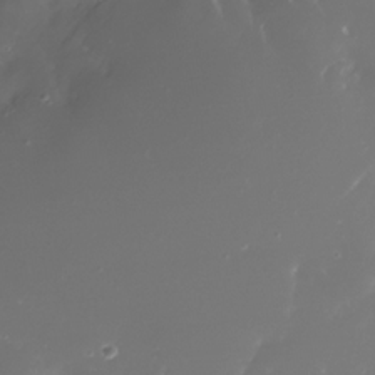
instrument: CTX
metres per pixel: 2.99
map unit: Nhe
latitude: -32.8408
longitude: -116.7246
